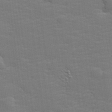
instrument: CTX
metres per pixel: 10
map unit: lHvf
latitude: 25.5371
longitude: 142.0661
